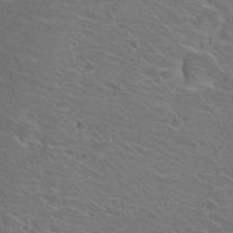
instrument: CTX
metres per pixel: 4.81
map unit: Hto
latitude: 23.5560
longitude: -31.0459
